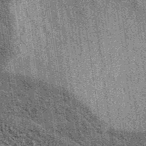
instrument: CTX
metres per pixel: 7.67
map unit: eAb
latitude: 38.3467
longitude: 107.6155
